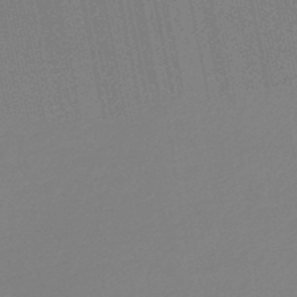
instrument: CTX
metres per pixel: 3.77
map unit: lHb
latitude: -46.5007
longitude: 57.6533
